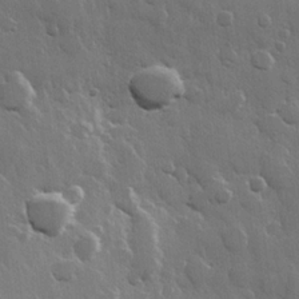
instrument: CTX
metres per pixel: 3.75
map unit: Hve
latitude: 22.9514
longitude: 149.1431
